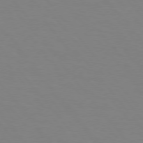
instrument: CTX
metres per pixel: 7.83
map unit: Hpe
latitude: 75.8017
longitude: -141.1592
